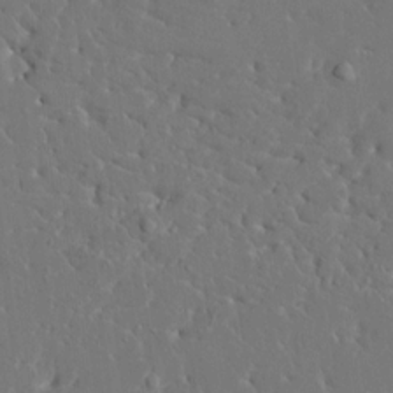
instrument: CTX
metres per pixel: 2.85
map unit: HNhu
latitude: 6.7624
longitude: -4.9325
